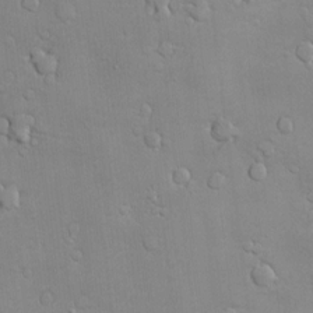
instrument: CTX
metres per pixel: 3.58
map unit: Hve
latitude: -10.5385
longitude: 173.9178
